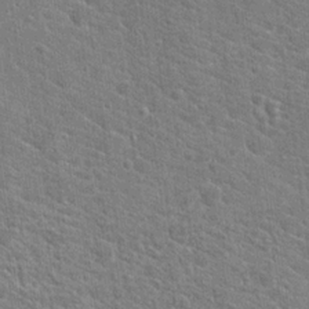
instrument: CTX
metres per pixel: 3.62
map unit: Hto
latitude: 19.2537
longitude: -37.4049
